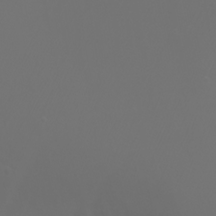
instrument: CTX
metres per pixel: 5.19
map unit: Nhu
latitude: -7.8044
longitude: -73.7072
